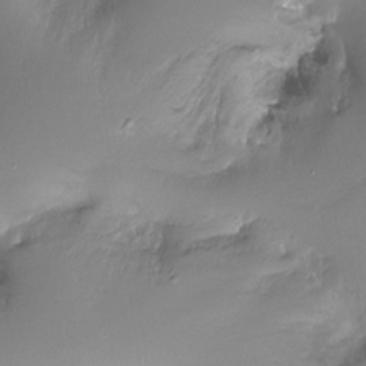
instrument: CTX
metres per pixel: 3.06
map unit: Ht
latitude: -17.5588
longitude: -46.0633
